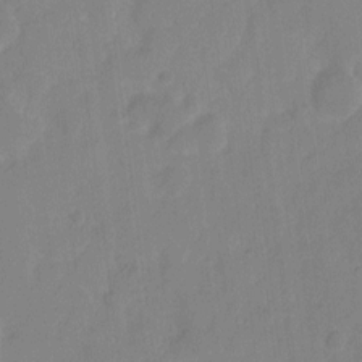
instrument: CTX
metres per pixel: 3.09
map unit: eHh
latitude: 6.3845
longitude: -65.5560
